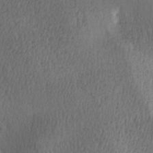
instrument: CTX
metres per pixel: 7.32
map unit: lAa
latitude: -8.9919
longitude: -125.1781
